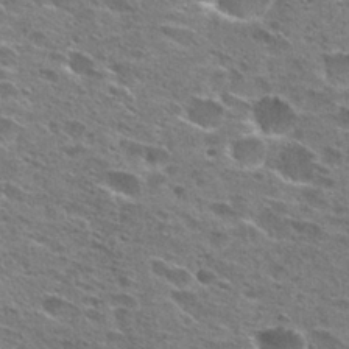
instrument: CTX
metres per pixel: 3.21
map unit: Hto
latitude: 26.8002
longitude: -47.3104
